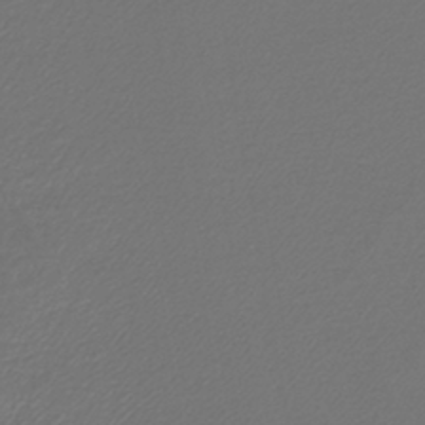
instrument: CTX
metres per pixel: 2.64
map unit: lHb
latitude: -43.3887
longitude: 61.9745
